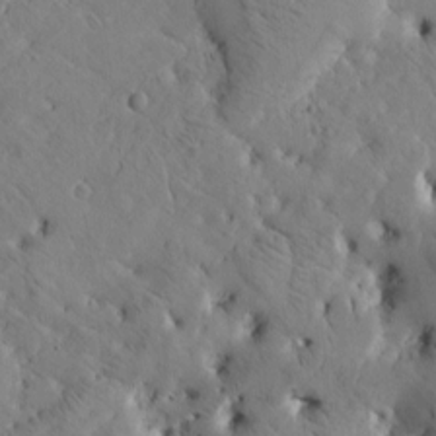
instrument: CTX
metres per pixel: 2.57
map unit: Htu
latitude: -3.4076
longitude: 169.2565
